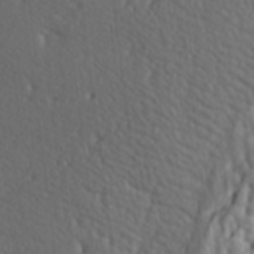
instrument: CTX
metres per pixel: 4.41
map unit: lAa
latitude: -7.3320
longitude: -124.0444
